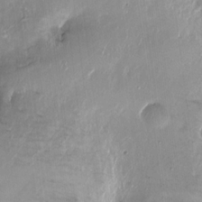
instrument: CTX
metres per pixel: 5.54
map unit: Ht
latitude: -15.9556
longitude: -41.7071
